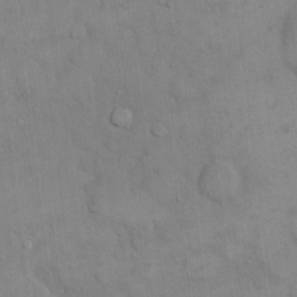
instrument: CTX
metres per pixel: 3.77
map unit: eHh
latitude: 16.3656
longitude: -66.9702
